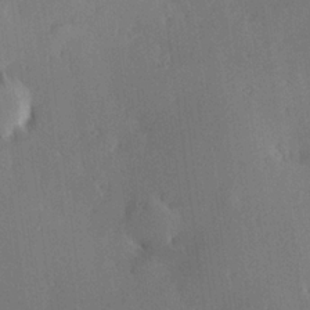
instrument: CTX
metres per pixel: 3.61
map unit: Hve
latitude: 25.1025
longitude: -93.0836
